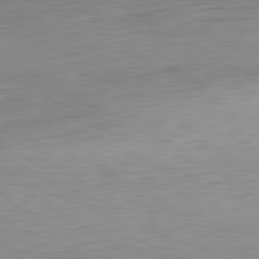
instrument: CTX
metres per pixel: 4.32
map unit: Hpe
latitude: -81.7478
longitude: 10.1795
